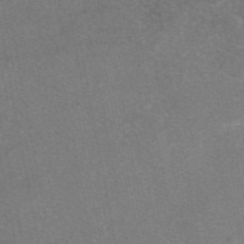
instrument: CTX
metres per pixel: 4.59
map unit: eAb
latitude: 47.8017
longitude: 120.5007
